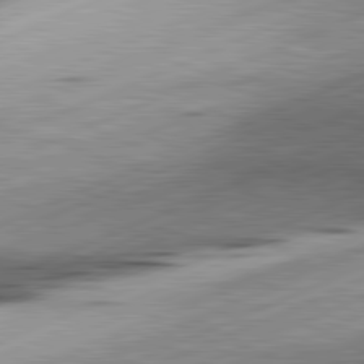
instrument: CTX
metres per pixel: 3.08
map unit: lApd
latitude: 81.5749
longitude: -166.4034
